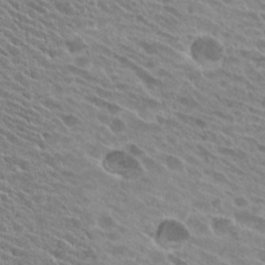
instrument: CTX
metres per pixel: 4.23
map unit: Hto
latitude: 25.3481
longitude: -40.5734
